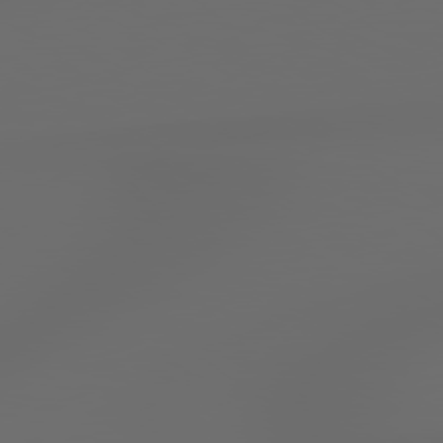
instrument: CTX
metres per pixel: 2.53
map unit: lApd
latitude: 79.1403
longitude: -139.8772
